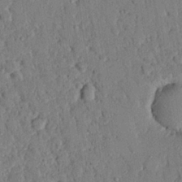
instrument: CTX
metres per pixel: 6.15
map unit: eHh
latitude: 25.2914
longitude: -78.3845
